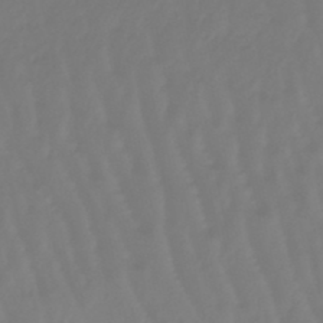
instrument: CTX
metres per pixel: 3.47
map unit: eHb
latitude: -46.8786
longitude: 82.5007
